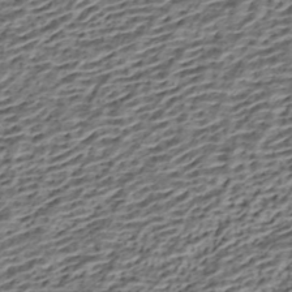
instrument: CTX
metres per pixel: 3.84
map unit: HNhu
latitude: -42.7463
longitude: 105.9178
